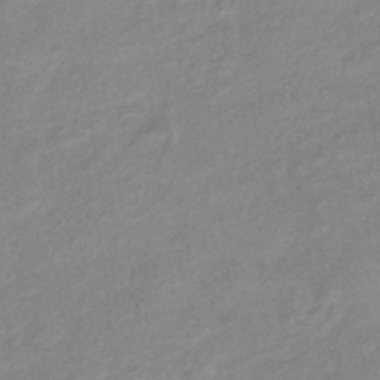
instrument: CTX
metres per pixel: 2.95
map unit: eHb
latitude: -41.1242
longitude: 83.6155
